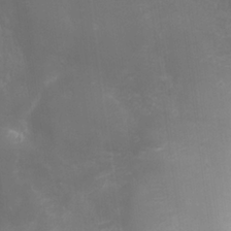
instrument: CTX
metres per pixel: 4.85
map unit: eHh
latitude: 25.7071
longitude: -64.1011
